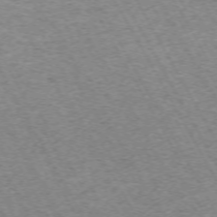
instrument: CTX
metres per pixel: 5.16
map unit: Hpe
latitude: -71.8989
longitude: 7.5021
